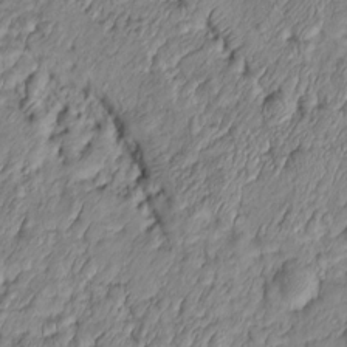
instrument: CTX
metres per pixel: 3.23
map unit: Htu
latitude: -6.3495
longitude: 155.8800
